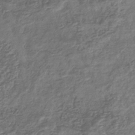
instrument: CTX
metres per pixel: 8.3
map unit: eHb
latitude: -34.5007
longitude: 80.0283
